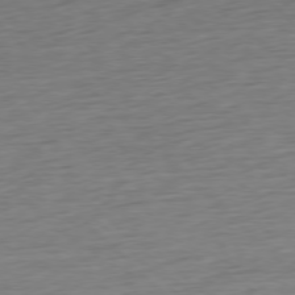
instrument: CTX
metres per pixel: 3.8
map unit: Ap
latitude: -78.1228
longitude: -71.9906
